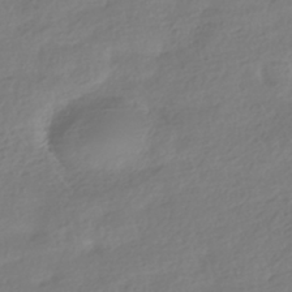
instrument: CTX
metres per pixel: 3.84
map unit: HNhu
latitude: -41.0297
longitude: 97.8989
